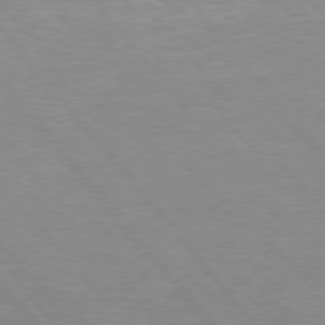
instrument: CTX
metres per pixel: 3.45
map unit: Hpe
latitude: 75.9339
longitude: -154.6112
